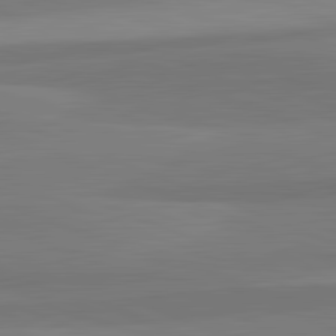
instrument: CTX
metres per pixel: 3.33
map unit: lApd
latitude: 82.7435
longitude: 156.5951
